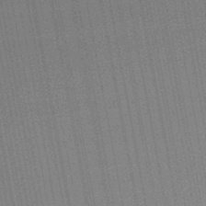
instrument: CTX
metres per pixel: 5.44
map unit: lHb
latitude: -47.5588
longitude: 66.8597
